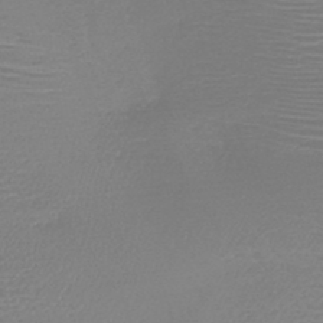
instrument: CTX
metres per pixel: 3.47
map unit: HNb
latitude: -46.1983
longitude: -41.9150
